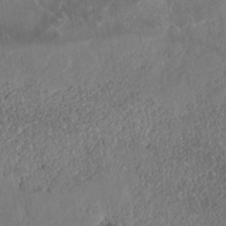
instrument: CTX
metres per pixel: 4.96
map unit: Nhe
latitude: -37.0864
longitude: 137.6533
